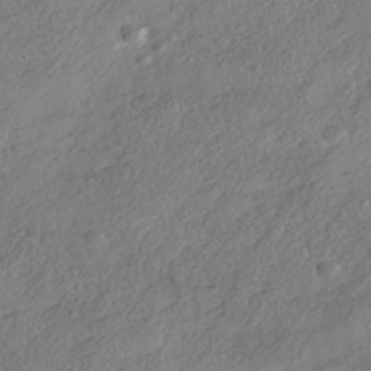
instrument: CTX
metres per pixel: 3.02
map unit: HNhu
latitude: -41.1620
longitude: 107.3888
